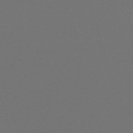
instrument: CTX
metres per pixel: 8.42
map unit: eHh
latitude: -63.6533
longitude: 52.5195
